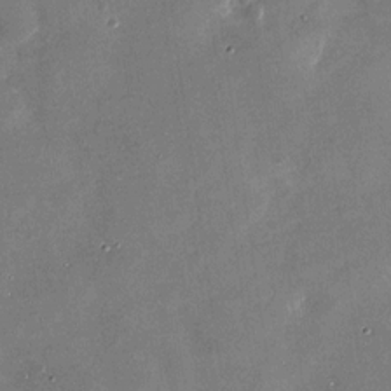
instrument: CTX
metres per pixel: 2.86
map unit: Nhu
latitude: -28.7841
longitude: -76.1011
